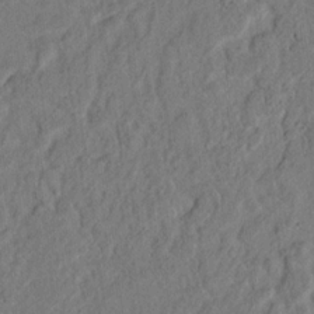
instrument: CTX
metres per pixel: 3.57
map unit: lAvf
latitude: 7.1970
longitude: 165.1243
